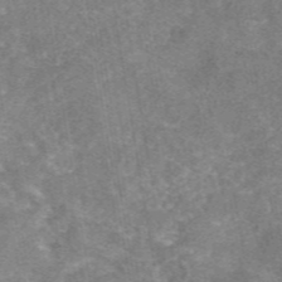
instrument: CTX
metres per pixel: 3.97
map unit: eAb
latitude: 46.6113
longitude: 102.9353
